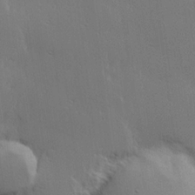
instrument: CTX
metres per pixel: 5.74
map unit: Hve
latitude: 22.8002
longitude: 145.9556
